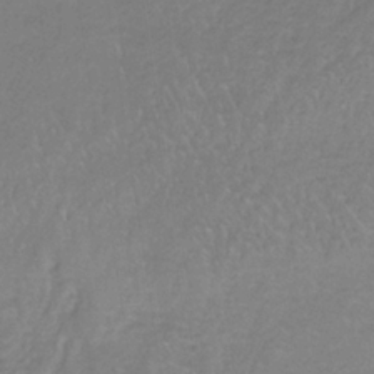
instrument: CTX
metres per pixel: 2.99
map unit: HNb
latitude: -34.7463
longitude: 55.8800
